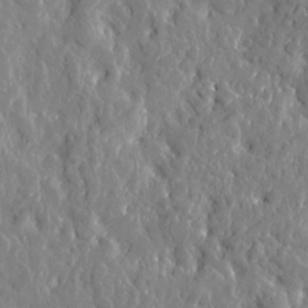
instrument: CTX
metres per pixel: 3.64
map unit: Htu
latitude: -3.0297
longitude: 178.9352
